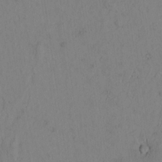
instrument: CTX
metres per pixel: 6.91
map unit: lAvf
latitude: 4.5546
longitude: 159.6154
